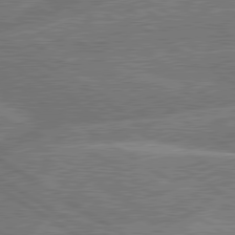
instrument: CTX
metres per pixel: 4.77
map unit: lApd
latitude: 79.9906
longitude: -145.7072
